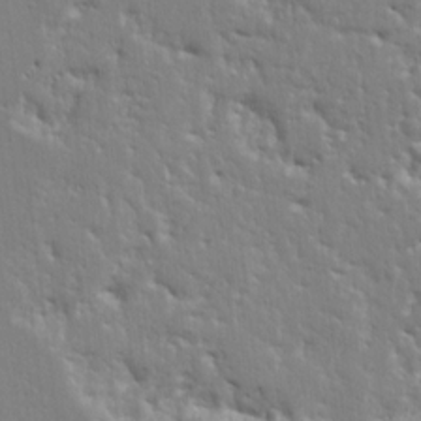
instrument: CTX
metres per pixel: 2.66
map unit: Ht
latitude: 9.0081
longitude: -77.3481
